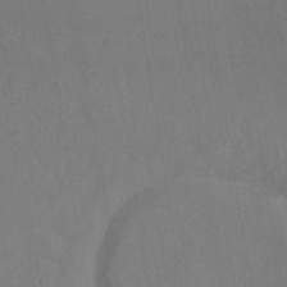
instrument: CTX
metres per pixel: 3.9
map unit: ANa
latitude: -38.5385
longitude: 95.6721
